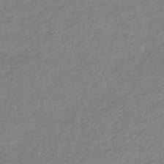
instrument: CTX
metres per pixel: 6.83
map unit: lHb
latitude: -41.0108
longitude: 71.3132
